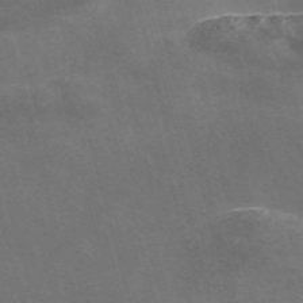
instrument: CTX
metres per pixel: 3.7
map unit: Nve
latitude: -57.9178
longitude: 64.5385
